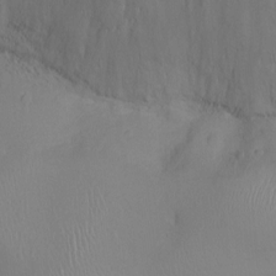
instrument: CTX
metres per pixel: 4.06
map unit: Ht
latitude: -2.1983
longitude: -18.0822
